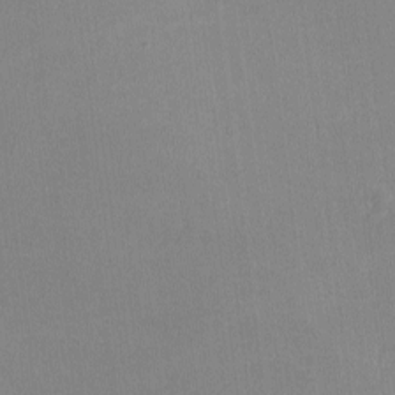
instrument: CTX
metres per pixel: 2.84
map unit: lHvf
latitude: -10.9731
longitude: -100.2901
